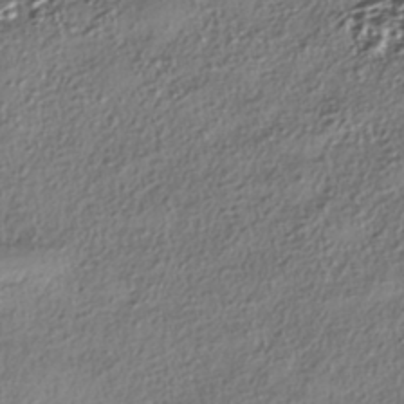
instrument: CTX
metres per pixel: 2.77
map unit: eHh
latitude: -41.5588
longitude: 122.7841
